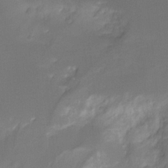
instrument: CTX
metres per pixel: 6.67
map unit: Ht
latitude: -10.4818
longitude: -38.9703
